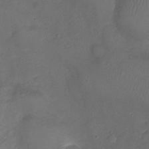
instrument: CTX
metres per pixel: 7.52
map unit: Ht
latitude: -6.6896
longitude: -21.2348
